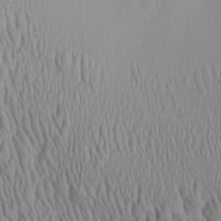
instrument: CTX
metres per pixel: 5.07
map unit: Aa
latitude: 25.6882
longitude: -135.7827
